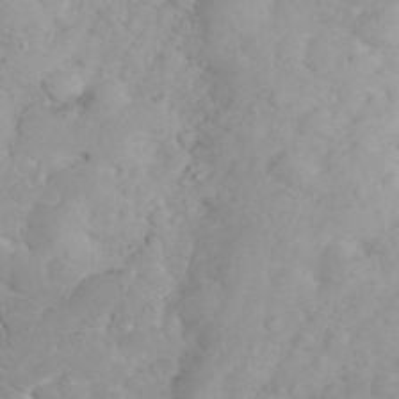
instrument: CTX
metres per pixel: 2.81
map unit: eHh
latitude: 35.7638
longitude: -63.7261
